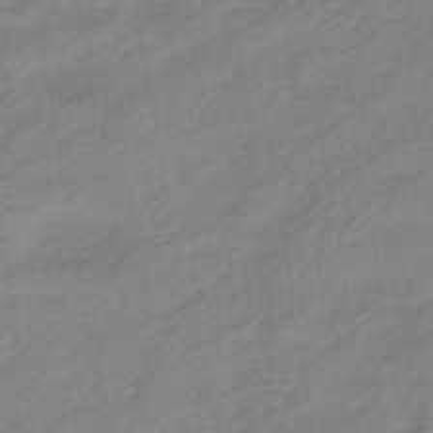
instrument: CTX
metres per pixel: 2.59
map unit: eHb
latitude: -44.4062
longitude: 85.1809
